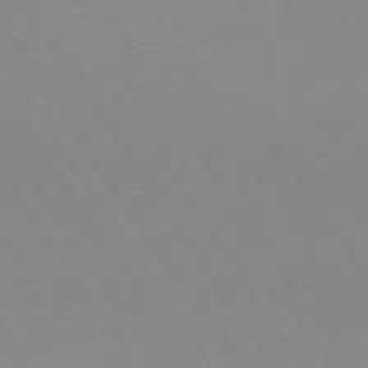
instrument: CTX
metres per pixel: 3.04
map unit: Ap
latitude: -73.7666
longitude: -72.1956
